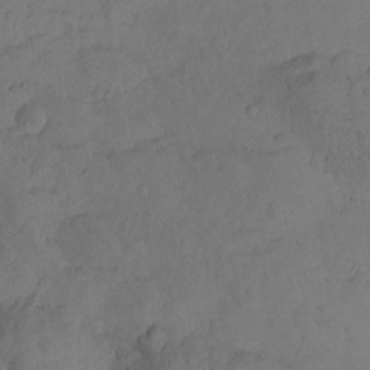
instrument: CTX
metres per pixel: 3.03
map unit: Htu
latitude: -2.7085
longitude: -176.1766
